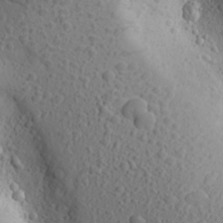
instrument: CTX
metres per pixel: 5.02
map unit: Aa
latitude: 23.7638
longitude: -145.1403
